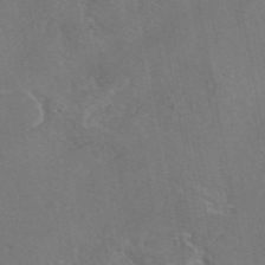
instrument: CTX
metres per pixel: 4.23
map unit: eAb
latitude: 46.5168
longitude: 107.7856
